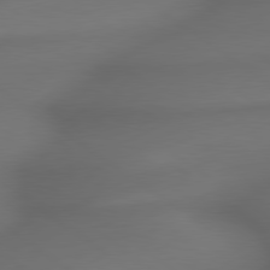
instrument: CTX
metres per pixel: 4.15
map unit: lApd
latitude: 79.3860
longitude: -173.9150
